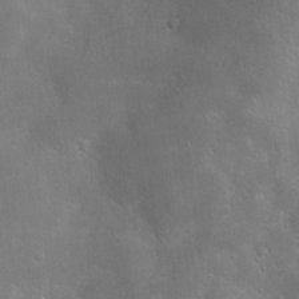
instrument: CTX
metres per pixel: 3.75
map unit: Hve
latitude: -11.2187
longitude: 175.2187
